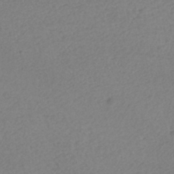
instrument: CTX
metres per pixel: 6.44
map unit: ANa
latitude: -38.6330
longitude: 94.8219
